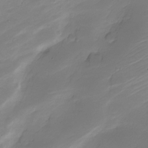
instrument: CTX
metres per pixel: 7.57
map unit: Nve
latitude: -21.1998
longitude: 107.0487
